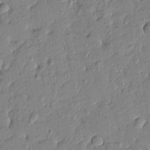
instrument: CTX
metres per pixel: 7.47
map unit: Htu
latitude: -8.1795
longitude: 177.7667
